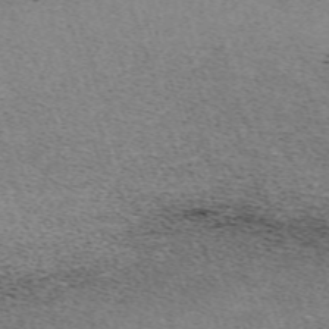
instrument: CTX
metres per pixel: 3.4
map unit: eHh
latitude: -62.2361
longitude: 51.9178
